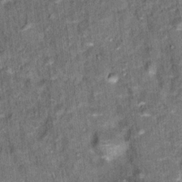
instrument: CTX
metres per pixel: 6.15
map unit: Hto
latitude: 15.5372
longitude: -34.8191
